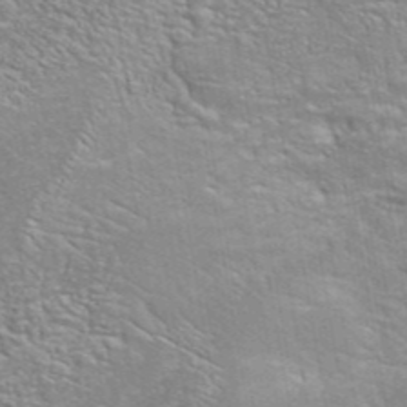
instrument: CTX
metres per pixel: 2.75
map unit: eAb
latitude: 42.9703
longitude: 106.3684
